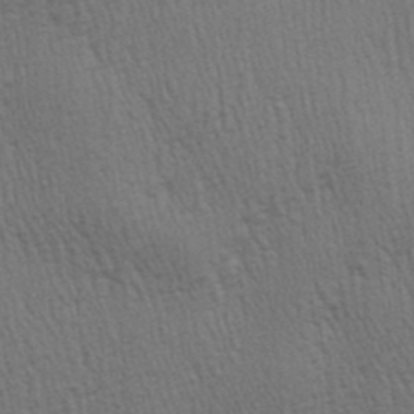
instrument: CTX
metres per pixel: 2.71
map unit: Aa
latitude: 27.9339
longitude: -140.0444
